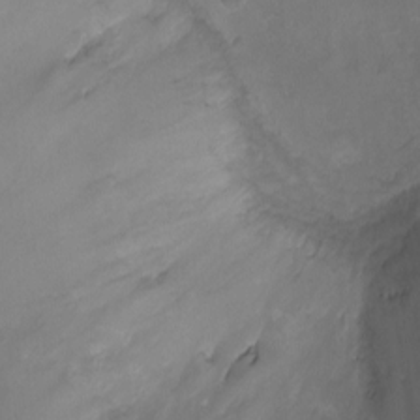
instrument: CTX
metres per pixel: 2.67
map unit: Ht
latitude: -1.5777
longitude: -18.7813
